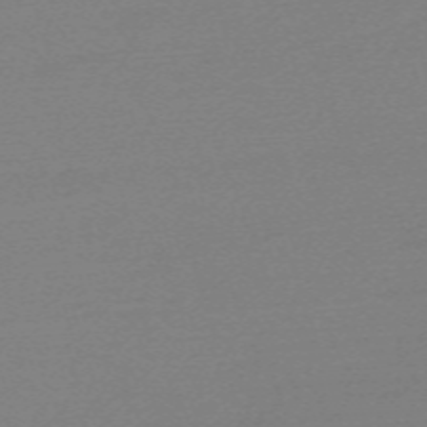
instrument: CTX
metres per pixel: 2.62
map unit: eHh
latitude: -62.3117
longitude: 52.5006
